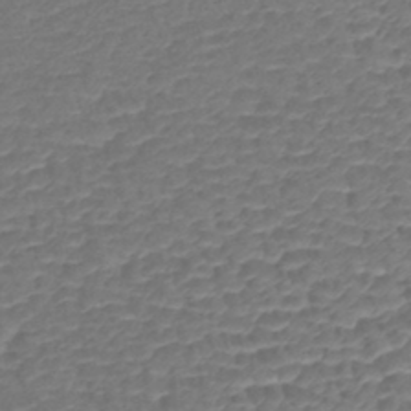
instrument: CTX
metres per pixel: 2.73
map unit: lHb
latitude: -42.8408
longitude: 78.8030
